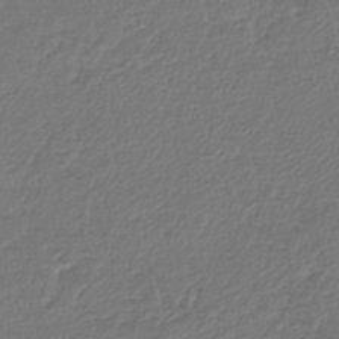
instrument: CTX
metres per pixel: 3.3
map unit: lHb
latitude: -42.8219
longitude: 61.4454
